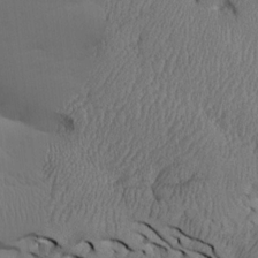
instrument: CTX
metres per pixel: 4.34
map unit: Aa
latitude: 14.9703
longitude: -142.3467
